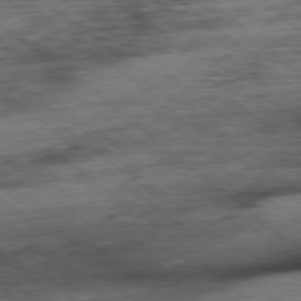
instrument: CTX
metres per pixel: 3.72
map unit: Ap
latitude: -78.4440
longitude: -87.6883
